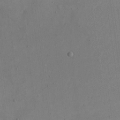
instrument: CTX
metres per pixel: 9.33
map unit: eHh
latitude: 16.3278
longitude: -67.7827
